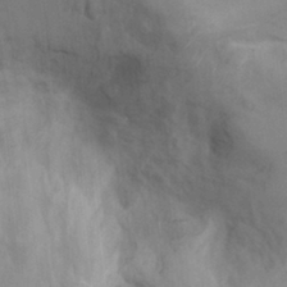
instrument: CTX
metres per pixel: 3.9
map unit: Ht
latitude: 0.0444
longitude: -14.0822
